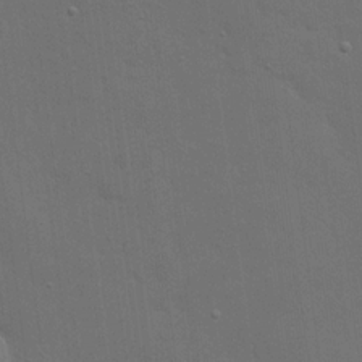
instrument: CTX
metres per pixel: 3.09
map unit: eHh
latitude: 19.4804
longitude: -66.6679
